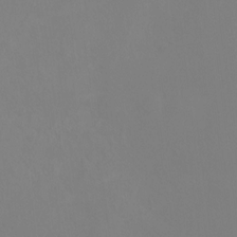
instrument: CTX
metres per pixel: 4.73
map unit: Ht
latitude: -9.4454
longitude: -45.8205
